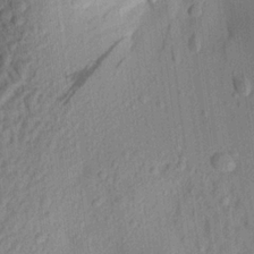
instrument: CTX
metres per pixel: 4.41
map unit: Aa
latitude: 21.0081
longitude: -147.3482
